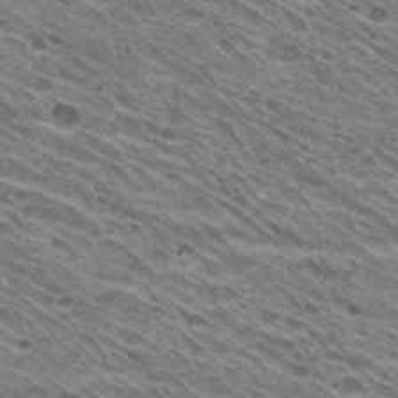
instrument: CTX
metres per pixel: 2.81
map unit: Hto
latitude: 30.4034
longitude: -45.2915
